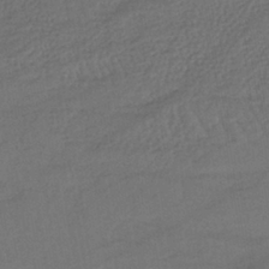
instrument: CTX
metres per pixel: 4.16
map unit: lHb
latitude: -38.6519
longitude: 69.0108
